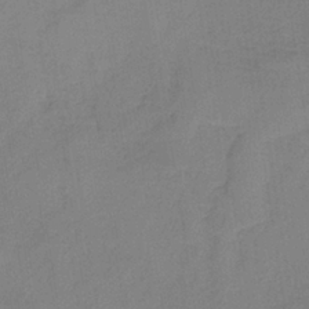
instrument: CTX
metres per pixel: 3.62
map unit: HNb
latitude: -34.8597
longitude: 54.7652
